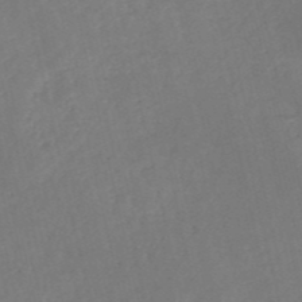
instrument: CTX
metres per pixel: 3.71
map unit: HNb
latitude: -52.6140
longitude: -48.5924
